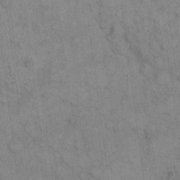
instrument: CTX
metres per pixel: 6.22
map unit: eHh
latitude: 15.0270
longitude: -66.5923
